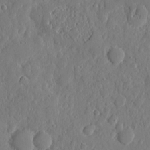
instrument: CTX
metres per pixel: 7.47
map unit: eHh
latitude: 6.8002
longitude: -72.8380
